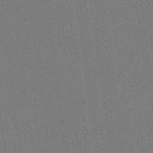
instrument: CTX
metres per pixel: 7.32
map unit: lHvf
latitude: -10.8030
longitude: -104.5357
